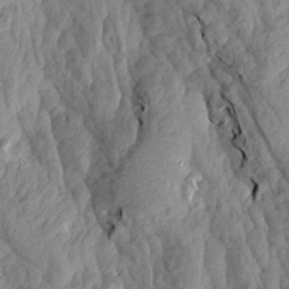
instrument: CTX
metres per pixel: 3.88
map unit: Aa
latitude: 19.2726
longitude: -146.1578
